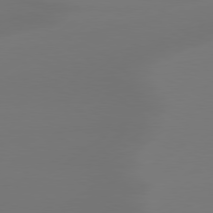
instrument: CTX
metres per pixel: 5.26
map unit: Hpe
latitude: 78.5735
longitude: -129.4804
